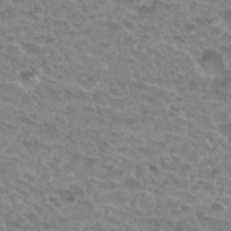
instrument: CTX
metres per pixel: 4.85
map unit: Hto
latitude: 31.9339
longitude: -48.4223
